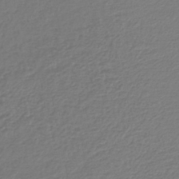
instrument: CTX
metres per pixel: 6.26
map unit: lHb
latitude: -42.8596
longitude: 71.7667
